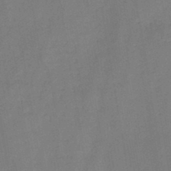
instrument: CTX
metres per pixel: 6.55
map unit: HNb
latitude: -46.5951
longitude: -37.9339
